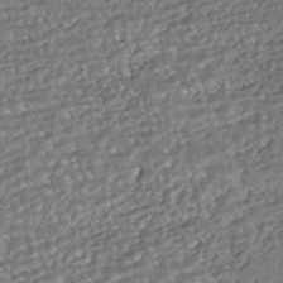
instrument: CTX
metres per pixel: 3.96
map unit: ANa
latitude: -43.5210
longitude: 108.1795
